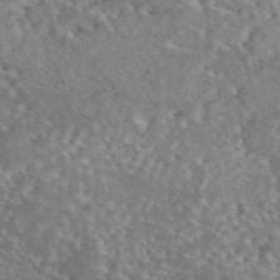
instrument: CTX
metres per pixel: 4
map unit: eAb
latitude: 44.8947
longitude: 115.0108
